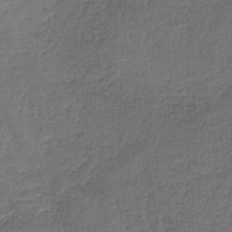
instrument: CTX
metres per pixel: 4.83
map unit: HNb
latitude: -35.3888
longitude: 59.1431
